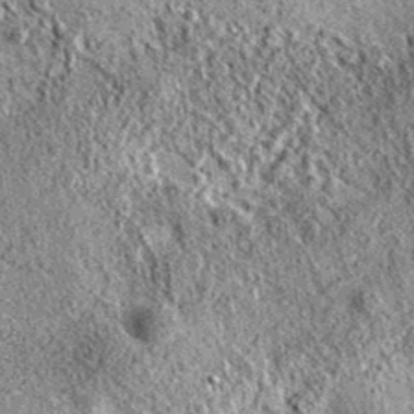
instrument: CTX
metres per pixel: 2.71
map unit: eAb
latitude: 36.5923
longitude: 111.4265
